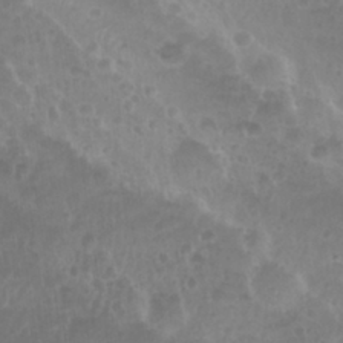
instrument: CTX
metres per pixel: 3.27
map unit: Nhu
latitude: 29.1970
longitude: -55.1403
